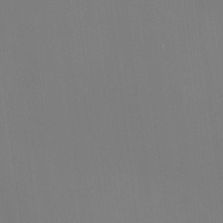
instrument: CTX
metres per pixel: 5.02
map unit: HNhu
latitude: 10.8569
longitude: 22.6708
